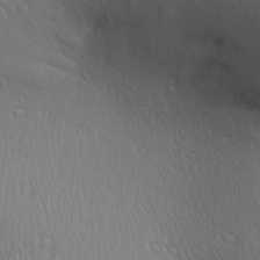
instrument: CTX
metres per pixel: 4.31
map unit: Aa
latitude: 27.3293
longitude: -138.4790
